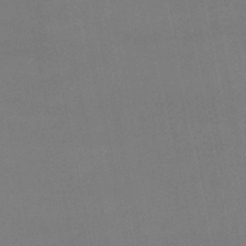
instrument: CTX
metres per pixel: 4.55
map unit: lHb
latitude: -47.2754
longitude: 58.6140
